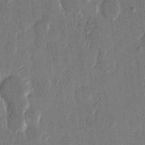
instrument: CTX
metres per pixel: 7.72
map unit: eHh
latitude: 13.6883
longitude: -68.7435
